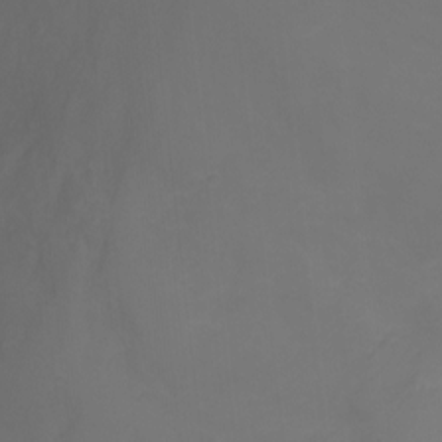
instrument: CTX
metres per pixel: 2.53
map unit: Ht
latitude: -1.0298
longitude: -46.0822
